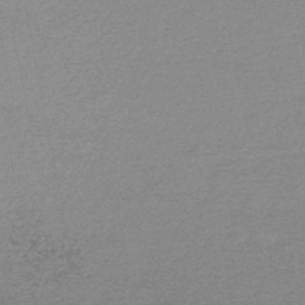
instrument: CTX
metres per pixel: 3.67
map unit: lHb
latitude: -48.8975
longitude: 72.5007
